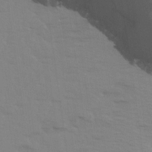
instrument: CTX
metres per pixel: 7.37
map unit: Ave
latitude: 14.2523
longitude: -102.8758
